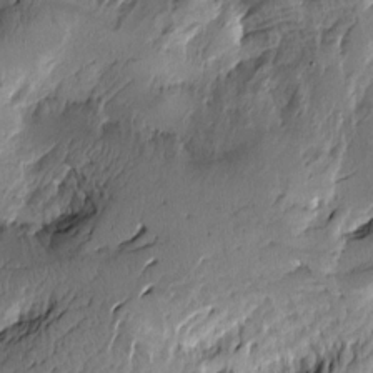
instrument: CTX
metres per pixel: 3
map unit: Htu
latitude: -2.2550
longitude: -177.3859
